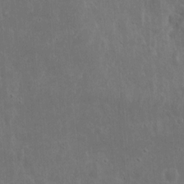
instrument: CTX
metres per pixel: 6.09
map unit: eHh
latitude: 10.2523
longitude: -72.7625
